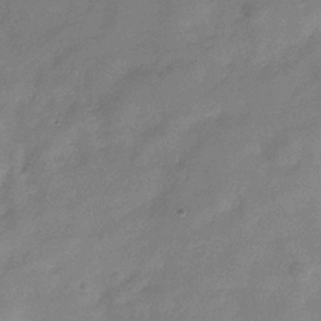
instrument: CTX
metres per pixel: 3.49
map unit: Hve
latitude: -32.2551
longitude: 92.4251
